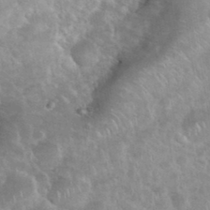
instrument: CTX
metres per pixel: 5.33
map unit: eHh
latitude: 35.6694
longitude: -60.6301
